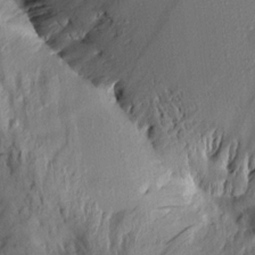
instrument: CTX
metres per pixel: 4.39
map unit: Aa
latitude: 13.7261
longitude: -143.9717
